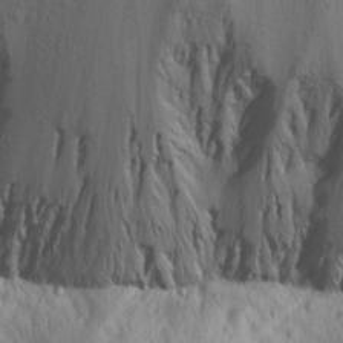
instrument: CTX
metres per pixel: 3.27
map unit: Aa
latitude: 15.5372
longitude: -142.9514
